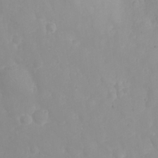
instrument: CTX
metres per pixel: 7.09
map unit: eHh
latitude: 25.4804
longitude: -63.8395
